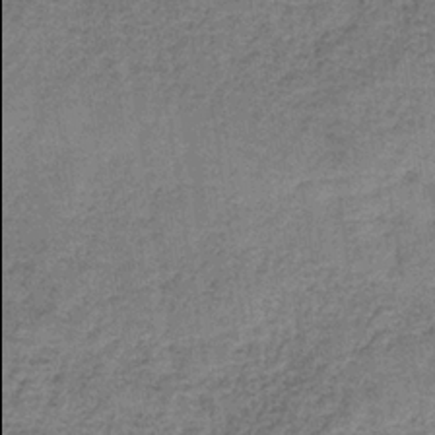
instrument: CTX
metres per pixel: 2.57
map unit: HNb
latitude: -34.9731
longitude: 54.0094
